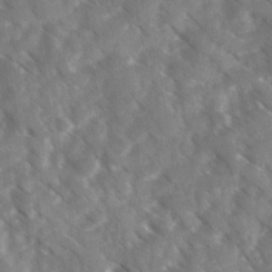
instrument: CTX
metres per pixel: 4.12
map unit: Ave
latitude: 17.7261
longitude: -130.8947
